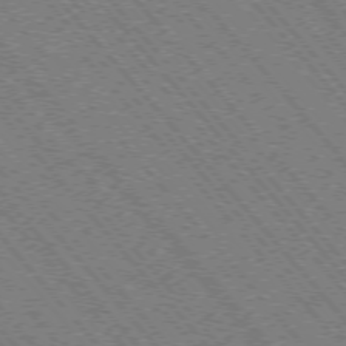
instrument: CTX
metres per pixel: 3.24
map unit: Hpe
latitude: -75.8045
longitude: -12.9136
